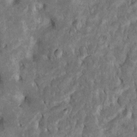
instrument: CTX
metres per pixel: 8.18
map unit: Htu
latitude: -6.6329
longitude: 145.4643
